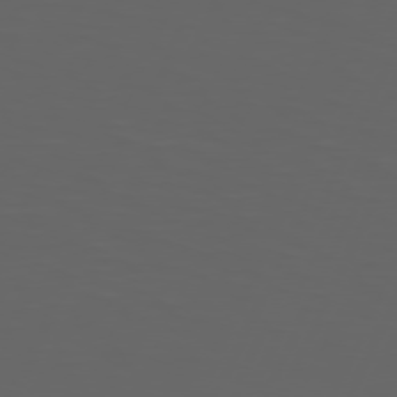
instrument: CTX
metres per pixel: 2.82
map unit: Hpe
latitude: 74.0444
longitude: -126.5924
